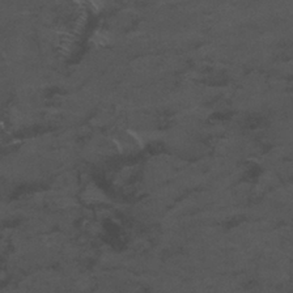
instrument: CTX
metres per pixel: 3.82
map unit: Nhu
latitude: 26.0822
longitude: -53.7072
